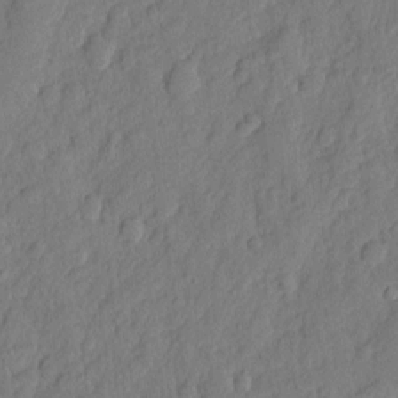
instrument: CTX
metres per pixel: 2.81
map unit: eHh
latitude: 6.6301
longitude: -75.1781
